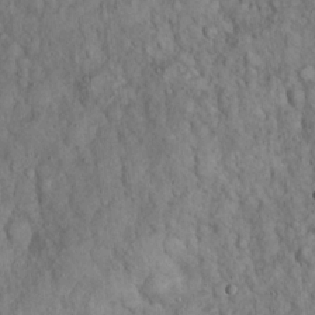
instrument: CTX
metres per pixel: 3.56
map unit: Hto
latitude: 18.5356
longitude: -60.6679
